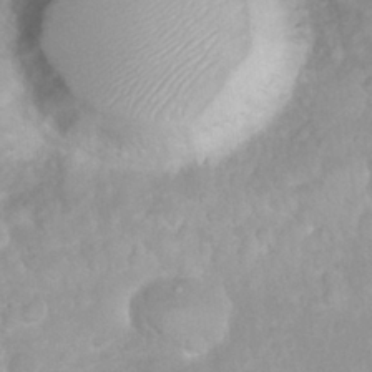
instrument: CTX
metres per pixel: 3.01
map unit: Nhu
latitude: 26.7435
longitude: -63.3293
